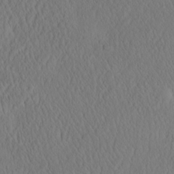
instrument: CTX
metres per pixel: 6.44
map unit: eHh
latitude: -3.3509
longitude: 16.1606
